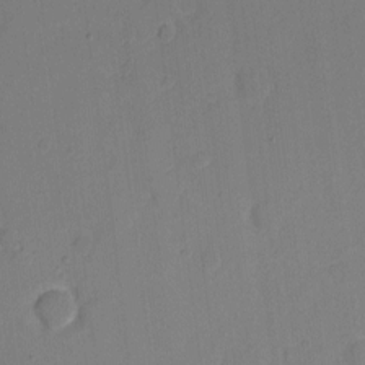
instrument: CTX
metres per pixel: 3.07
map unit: eHh
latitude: 6.3845
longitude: -66.5356
